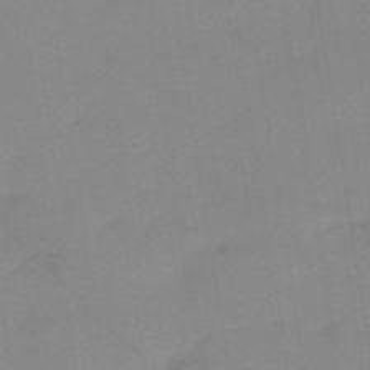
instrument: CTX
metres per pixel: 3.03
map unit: HNb
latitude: -53.9556
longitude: -48.8758
